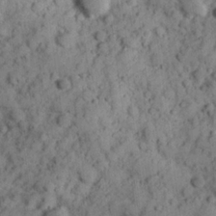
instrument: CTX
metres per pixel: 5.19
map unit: Hve
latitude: 24.8380
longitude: 147.4265
